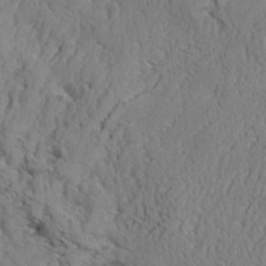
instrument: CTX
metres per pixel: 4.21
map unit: Aa
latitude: 8.9325
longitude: -135.0080
